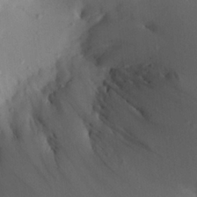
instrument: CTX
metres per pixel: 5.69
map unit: Aa
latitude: 22.2333
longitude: -146.6113
